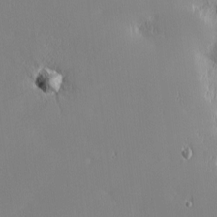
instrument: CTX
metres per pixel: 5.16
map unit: eHh
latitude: -2.7274
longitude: -84.0444
